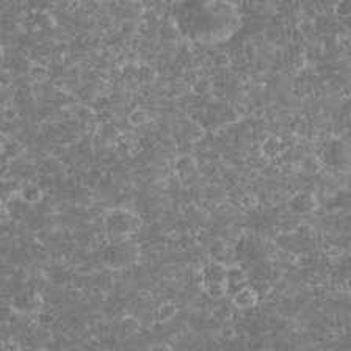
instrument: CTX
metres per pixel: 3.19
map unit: eHh
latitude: 32.8758
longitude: -62.5735
